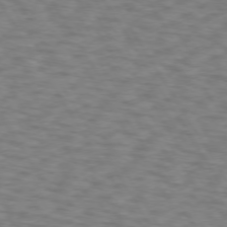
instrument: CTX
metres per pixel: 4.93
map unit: lApd
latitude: 72.8380
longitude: -74.2145
